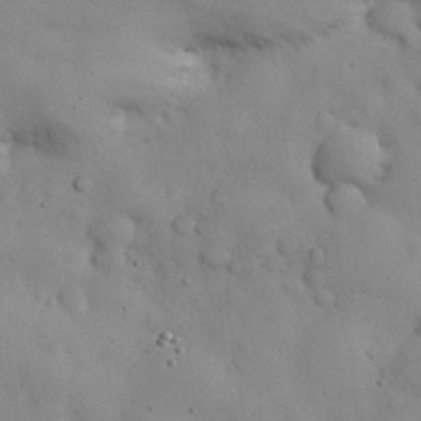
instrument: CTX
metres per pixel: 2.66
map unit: Nhu
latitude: 28.4412
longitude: -68.9514
